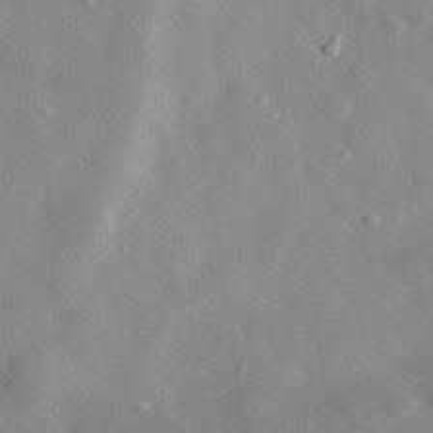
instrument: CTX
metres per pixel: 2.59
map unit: lHvf
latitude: 32.5546
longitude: -86.0255
